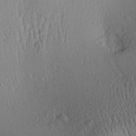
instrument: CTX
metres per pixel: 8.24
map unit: Aa
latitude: 28.1389
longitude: -135.3859
